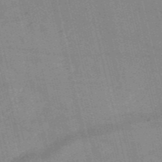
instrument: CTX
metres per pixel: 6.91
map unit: HNb
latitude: -53.5966
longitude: -40.6868
